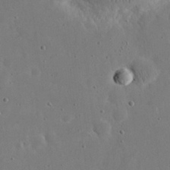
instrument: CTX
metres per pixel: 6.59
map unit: eHh
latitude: 21.2726
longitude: -68.7624
